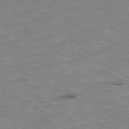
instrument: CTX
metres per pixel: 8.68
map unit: Ap
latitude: -79.6155
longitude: -68.0822
